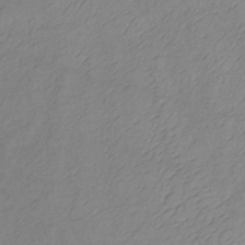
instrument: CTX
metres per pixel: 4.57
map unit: lHb
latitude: -34.4629
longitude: 71.5777
